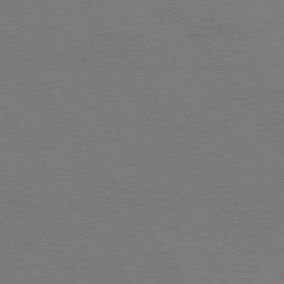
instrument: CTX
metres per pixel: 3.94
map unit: Ap
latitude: -74.5763
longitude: -70.5168
